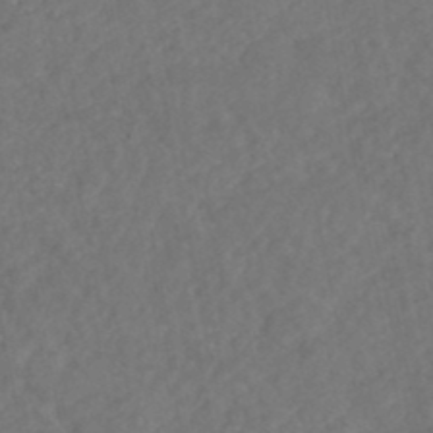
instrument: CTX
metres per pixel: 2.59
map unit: HNhu
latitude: -48.5952
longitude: 97.1431
